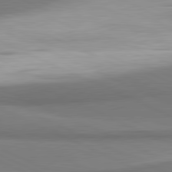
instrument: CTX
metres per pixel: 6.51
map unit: lApd
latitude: 81.4993
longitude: 161.7100
